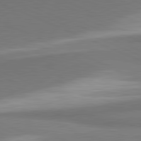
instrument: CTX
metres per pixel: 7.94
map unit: lApd
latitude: 81.4804
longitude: 163.0297
